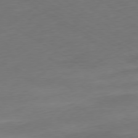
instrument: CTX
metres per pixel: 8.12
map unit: Ap
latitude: -79.6910
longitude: -63.9150
